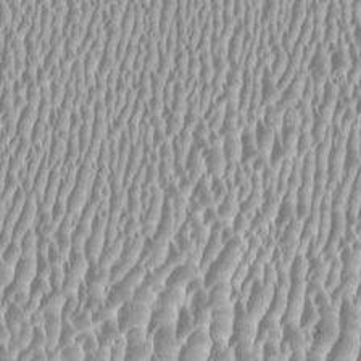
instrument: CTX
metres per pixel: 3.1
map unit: HNhu
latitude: -0.1984
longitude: -0.3467
